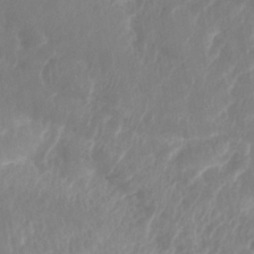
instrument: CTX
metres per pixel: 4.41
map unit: Nhe
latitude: -36.1794
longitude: -178.1200
